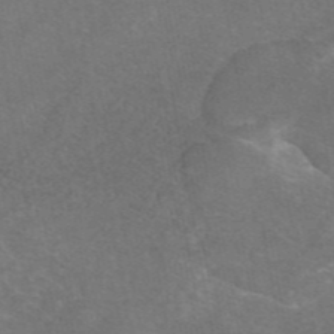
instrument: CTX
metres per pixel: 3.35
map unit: eAb
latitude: 46.7813
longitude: 106.3496
